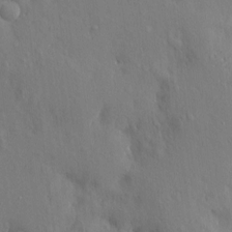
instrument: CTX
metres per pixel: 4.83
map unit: eHh
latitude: 5.1403
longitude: -74.1767
